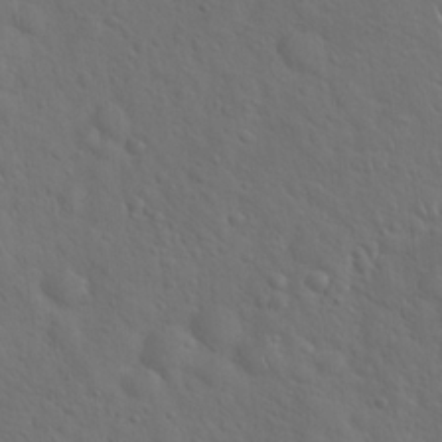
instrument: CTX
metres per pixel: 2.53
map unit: Hto
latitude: 19.1025
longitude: -53.7828
